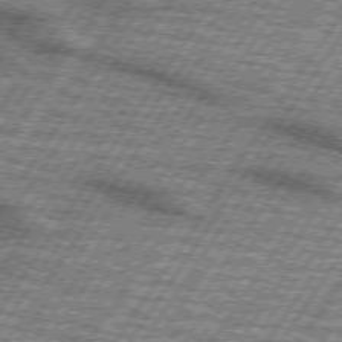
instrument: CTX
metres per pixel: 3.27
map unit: lApd
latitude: 73.5183
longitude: -70.6490
